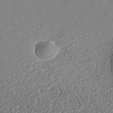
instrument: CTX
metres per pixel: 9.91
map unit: Nhe
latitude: -37.3131
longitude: -88.8947
